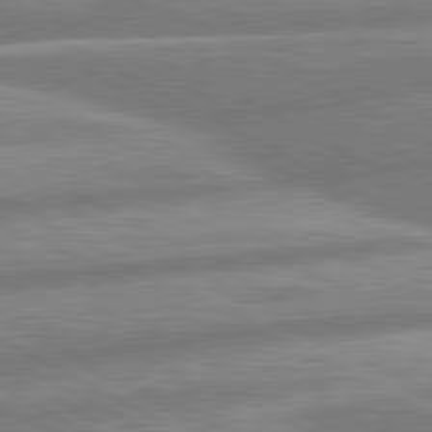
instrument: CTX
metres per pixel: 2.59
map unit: lApd
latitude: 80.5546
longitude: -166.8758
